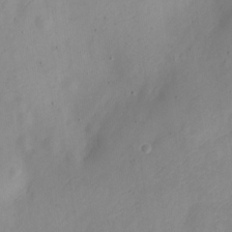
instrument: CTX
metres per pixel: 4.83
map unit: Nve
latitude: -22.9920
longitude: 106.8786
